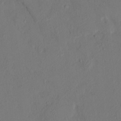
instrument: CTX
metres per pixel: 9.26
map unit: HNhu
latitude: 8.1389
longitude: -5.9150
